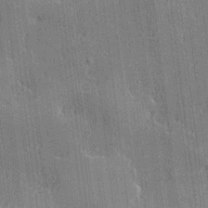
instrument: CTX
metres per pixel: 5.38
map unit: lHvf
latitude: 21.4238
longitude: 143.6532
